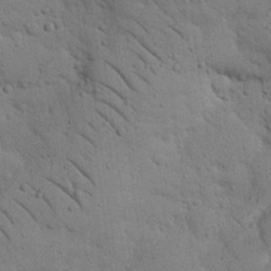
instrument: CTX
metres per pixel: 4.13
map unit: Nhu
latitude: 23.1025
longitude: -74.8380
